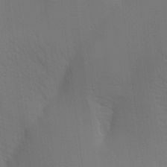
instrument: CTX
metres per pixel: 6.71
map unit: Aa
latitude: 15.2726
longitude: -147.5938
